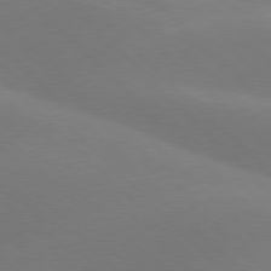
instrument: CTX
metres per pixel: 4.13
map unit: lApd
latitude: 77.6505
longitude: -50.8947
